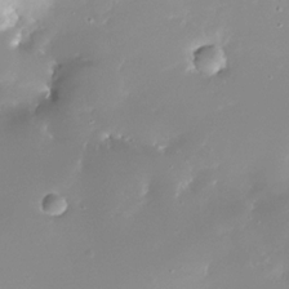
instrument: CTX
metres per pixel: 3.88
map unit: Nhe
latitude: -32.5196
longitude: -117.1592
